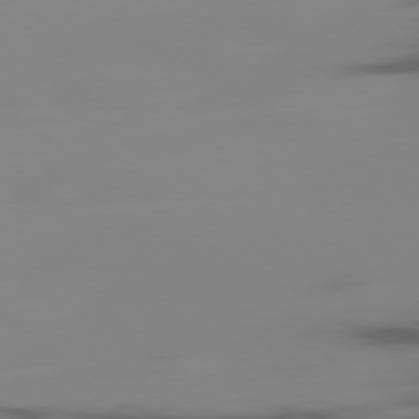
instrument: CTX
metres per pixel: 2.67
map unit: Ap
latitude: -79.7855
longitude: -60.1578
